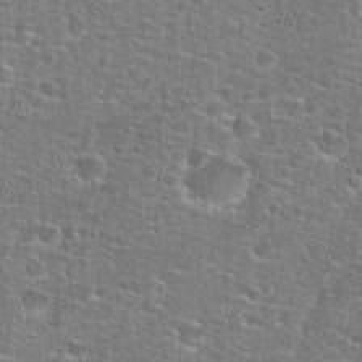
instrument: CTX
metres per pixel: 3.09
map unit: Hto
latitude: 25.8394
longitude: -48.9892
